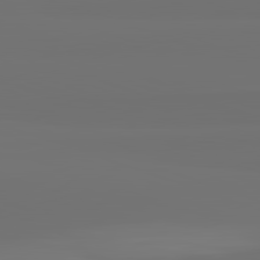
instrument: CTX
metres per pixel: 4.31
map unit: lApd
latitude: 82.5167
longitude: 163.1620
